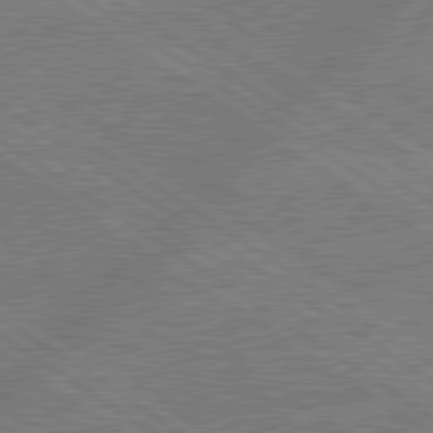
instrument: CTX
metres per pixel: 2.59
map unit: lApd
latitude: 79.3671
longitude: -145.8394
